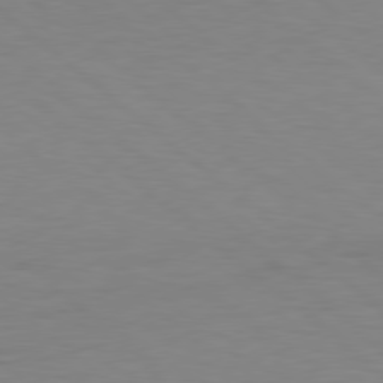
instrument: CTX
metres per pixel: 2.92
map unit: Hpe
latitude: 77.9150
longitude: -126.8947
